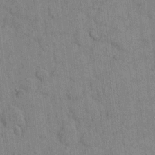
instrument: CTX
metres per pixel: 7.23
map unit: eHh
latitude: 9.2726
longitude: -66.0633
